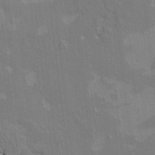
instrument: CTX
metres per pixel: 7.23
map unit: HNhu
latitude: 7.8583
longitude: -4.9136
